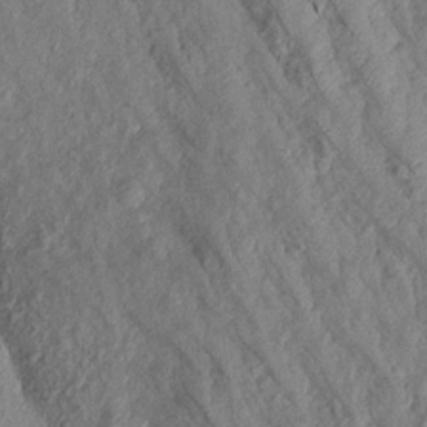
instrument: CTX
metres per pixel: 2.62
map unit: Aa
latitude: 17.3293
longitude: -146.6302
